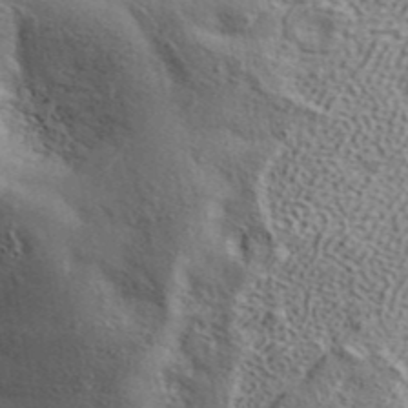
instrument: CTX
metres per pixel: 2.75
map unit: ANa
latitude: 42.3845
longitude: 49.4455
